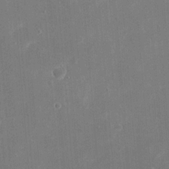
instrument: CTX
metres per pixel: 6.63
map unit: eHh
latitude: 20.1956
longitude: -67.8772
